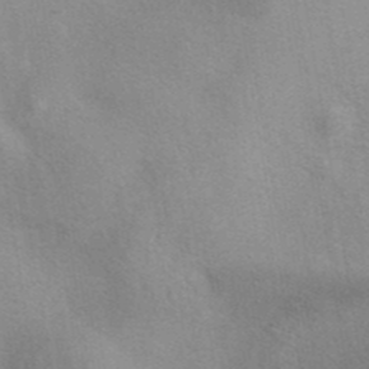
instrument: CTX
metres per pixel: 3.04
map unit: eAb
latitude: 40.2522
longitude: 106.2362
